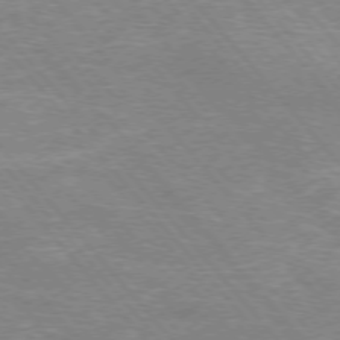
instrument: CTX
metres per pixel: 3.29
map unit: Hpe
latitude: -76.5952
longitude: -13.5371
